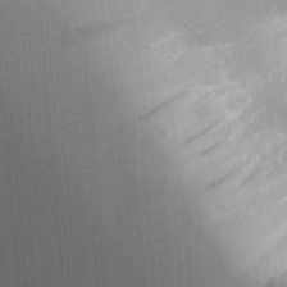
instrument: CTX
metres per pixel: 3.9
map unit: Aa
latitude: 20.6869
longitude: -143.8772
